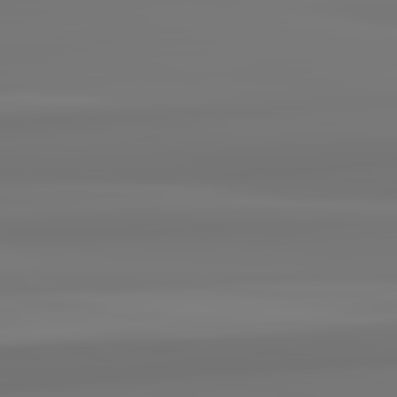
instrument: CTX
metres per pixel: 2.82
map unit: lApd
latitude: 82.4601
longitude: 171.4077
